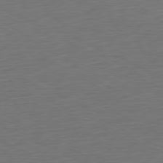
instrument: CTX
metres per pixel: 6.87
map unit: Ap
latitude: -77.1242
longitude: -74.7624
